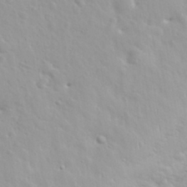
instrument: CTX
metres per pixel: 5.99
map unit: eHh
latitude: 31.9906
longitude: -61.4237
